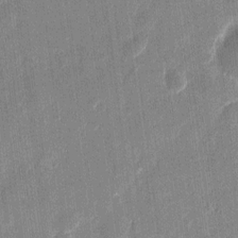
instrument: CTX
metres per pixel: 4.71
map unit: eHh
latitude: 11.1781
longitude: -70.3656
